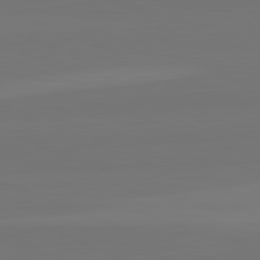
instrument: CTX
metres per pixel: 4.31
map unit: lApd
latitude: 82.6679
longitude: 155.9556
